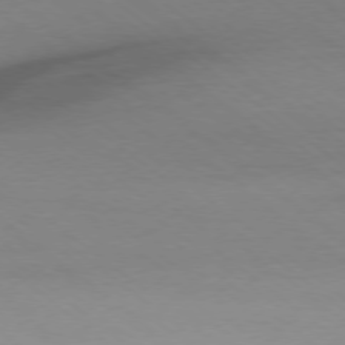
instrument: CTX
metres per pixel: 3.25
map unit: Ap
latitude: -78.3495
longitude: -95.7261
